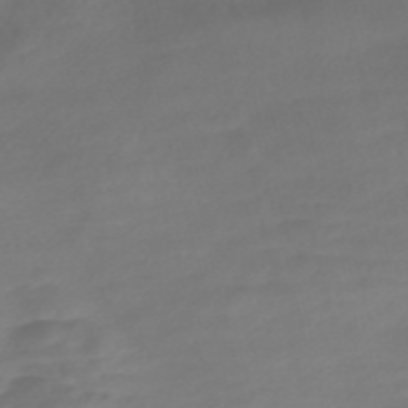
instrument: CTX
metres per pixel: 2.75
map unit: Nve
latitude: -57.6344
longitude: 57.3509
